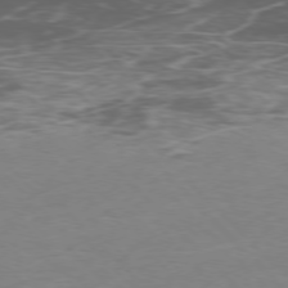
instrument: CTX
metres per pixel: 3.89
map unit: Ap
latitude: -76.9731
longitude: -69.3671
